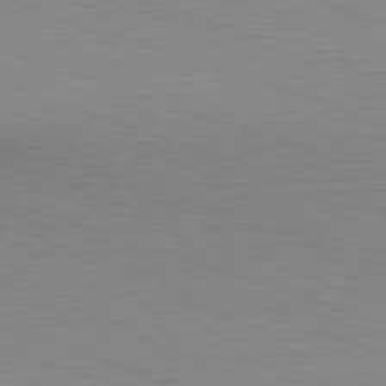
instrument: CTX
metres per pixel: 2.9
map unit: Hpe
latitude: -82.4251
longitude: 6.2361
